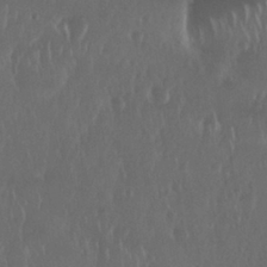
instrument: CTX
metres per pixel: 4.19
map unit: Nhu
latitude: 29.2348
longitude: -57.2348
